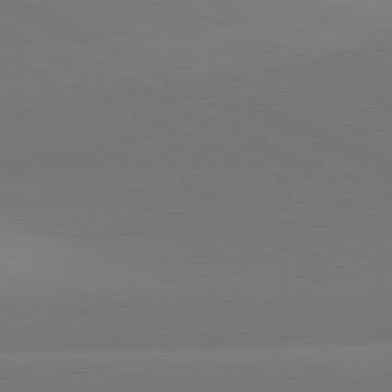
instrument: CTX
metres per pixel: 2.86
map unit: lApd
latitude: 81.8016
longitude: 144.8408
